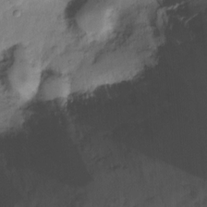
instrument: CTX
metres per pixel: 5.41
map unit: Ht
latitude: -15.6533
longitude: -41.8205
